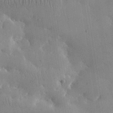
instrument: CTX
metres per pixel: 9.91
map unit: lHvf
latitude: 31.4805
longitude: -92.2144
